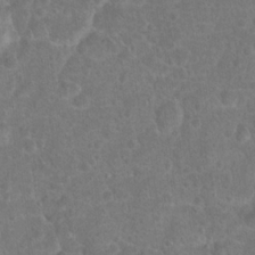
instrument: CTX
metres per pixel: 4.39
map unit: Hto
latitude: 17.3860
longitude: -41.7827
